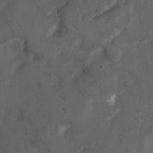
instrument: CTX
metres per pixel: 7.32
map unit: Hto
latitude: 4.3845
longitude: -31.5560
